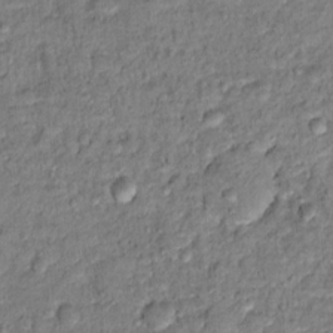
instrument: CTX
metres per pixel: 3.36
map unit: Ht
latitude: 12.0633
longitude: -37.9528
